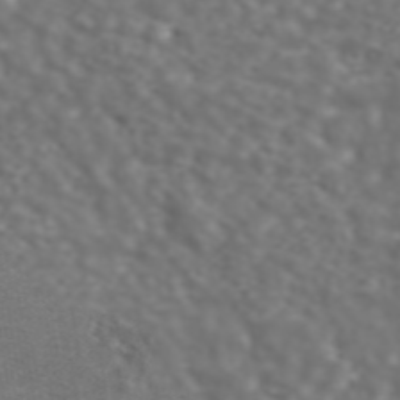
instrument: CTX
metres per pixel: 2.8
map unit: ANa
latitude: 44.1955
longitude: 28.2173
